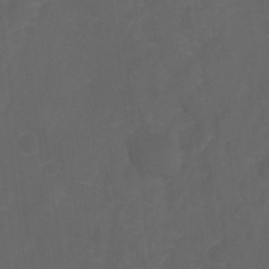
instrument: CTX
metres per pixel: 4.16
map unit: Ht
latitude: -9.5210
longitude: -35.3481
